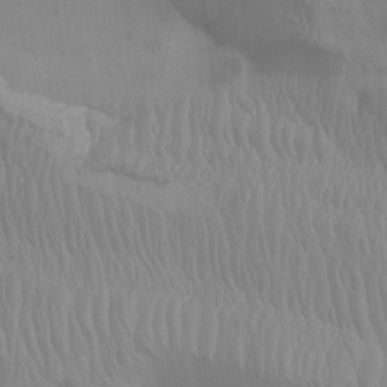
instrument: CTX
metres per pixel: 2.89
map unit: Nhu
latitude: -8.6707
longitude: -79.2348
